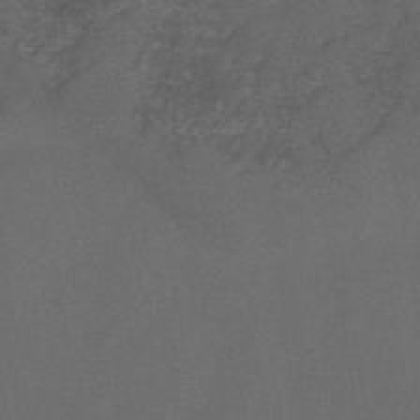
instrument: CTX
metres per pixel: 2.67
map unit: HNb
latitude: -44.0283
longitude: -41.2348
